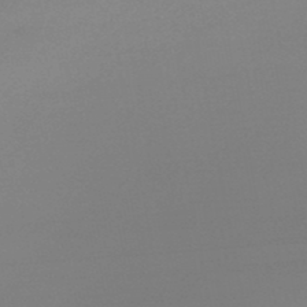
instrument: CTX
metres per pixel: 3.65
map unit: lHb
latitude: -48.6519
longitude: 65.5210
